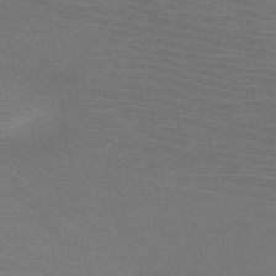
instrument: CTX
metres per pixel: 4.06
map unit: HNb
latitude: -47.6533
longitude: -43.6505
